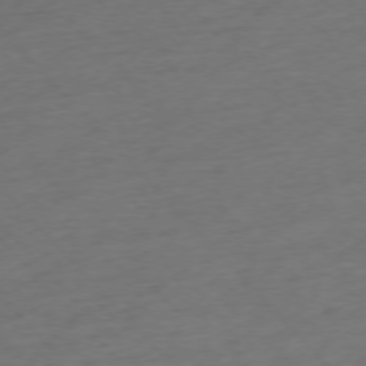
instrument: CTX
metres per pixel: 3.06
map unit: Ap
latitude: -76.3495
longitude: -80.5357
